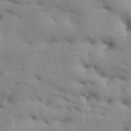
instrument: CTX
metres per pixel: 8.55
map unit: Aa
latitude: 33.5371
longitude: -143.9339
